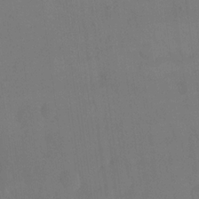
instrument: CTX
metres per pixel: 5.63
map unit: eHh
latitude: 18.2711
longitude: -65.9150
